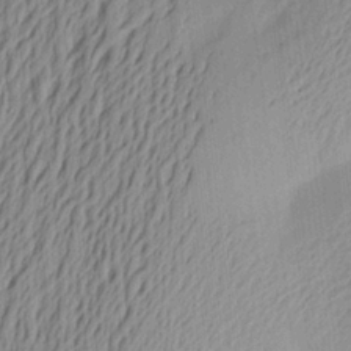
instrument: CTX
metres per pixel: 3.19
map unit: Aa
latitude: 21.8395
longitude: -148.6491
